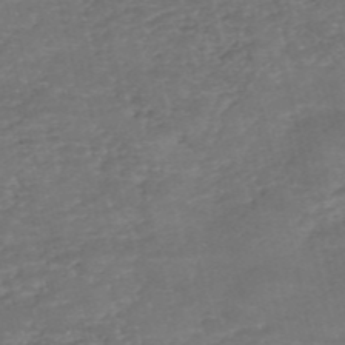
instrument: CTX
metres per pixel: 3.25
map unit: eHh
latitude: -54.8975
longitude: -90.3278
